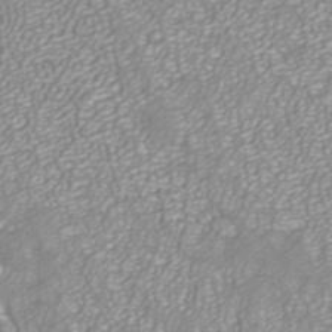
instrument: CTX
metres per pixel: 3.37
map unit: ANa
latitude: 40.5356
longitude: 24.9919
